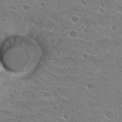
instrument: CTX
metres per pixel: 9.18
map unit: Hto
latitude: 27.1025
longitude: -39.7450
